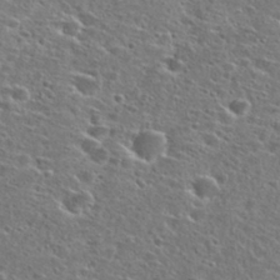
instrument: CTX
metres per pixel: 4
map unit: Hto
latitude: 26.4790
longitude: -47.8017
